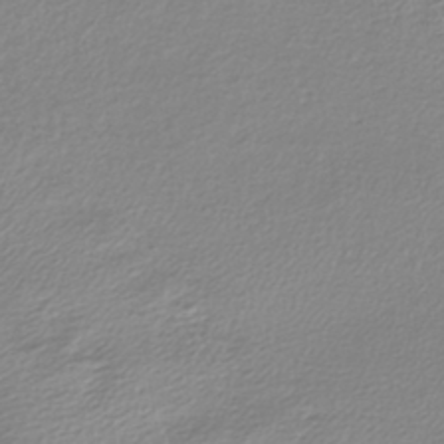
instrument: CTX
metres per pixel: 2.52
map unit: lHb
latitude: -40.3306
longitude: 71.5777
